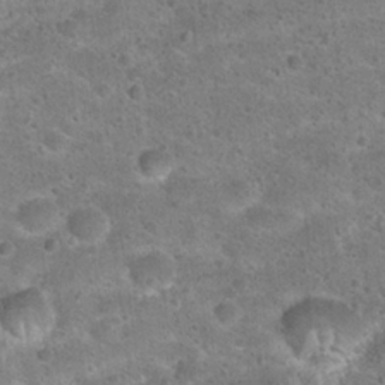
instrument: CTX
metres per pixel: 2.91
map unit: Hto
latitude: 22.4790
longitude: -49.6505
